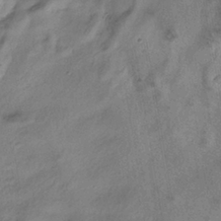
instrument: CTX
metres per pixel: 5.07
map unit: HNhu
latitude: -39.4832
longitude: 102.3684
